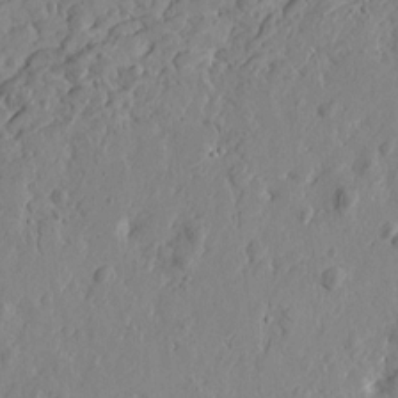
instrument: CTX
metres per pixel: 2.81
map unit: Htu
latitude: -1.8612
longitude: -178.5735
